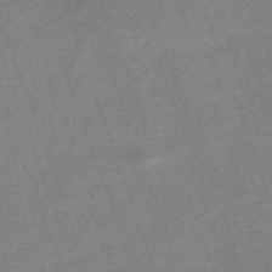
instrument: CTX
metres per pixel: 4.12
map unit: eHh
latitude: -64.2551
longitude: 51.0486
